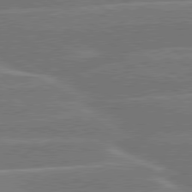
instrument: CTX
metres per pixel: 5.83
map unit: lApd
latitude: 79.9339
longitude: -130.7625
